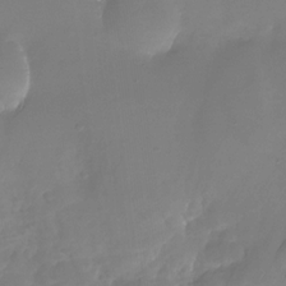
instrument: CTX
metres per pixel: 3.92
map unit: Nhu
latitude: -26.5195
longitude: -70.9702
